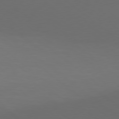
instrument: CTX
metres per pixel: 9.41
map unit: Hpe
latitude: 78.5357
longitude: -173.2725
